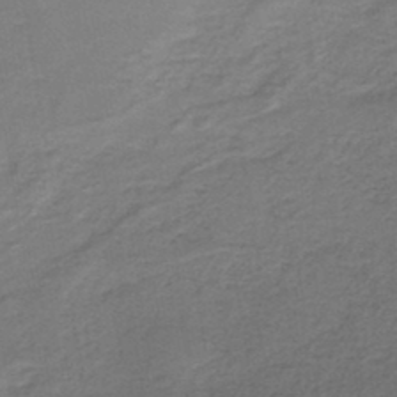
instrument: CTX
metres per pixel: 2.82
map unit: HNb
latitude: -43.3698
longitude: 49.2376
